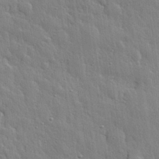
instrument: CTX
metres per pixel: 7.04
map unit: eHh
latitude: 31.7828
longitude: -79.2159
